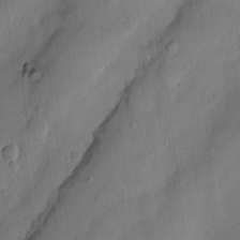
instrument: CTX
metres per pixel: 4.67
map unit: Nhu
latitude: 5.7072
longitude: -24.1388
